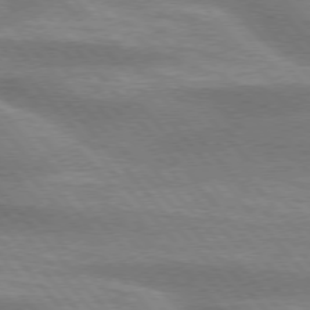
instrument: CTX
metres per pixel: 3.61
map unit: lApd
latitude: 75.6505
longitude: -58.8002
